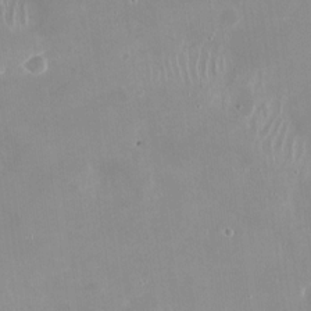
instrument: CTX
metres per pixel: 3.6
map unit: Nhu
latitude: -27.2753
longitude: -60.4412
